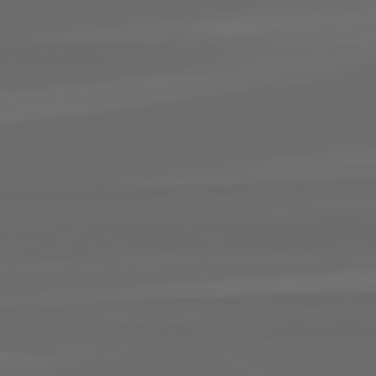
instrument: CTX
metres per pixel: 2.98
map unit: lApd
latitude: 82.3845
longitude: -172.4601
